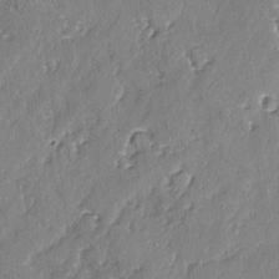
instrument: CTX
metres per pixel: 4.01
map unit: lAvf
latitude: -2.4251
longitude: -105.5749
